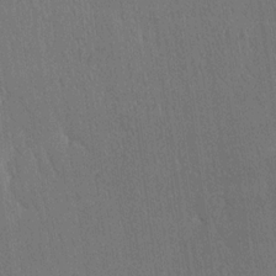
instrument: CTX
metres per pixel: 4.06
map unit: Ave
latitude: 21.0459
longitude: -136.9325
